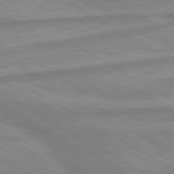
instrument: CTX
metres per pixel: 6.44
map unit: lApd
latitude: 80.2711
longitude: -172.9513
